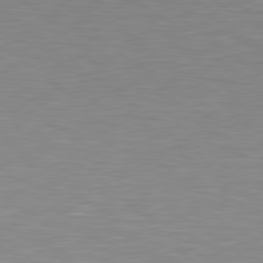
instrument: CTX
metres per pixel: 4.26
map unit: lApd
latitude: 79.4238
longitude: -88.9514
